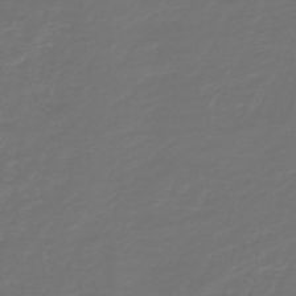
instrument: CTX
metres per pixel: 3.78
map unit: HNb
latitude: -47.4265
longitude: 54.6519
